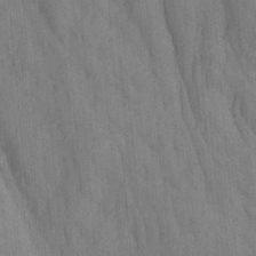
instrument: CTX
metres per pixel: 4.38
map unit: Ave
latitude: 23.0836
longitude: -134.8758
